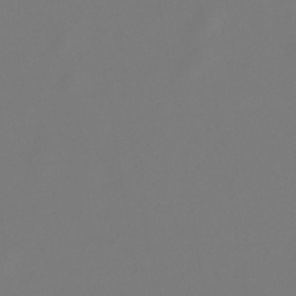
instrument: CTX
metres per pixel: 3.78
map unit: lHb
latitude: -46.7841
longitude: 72.4818
